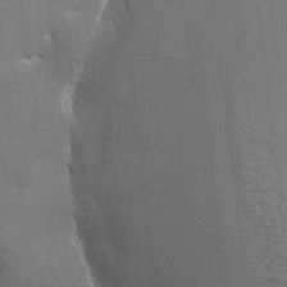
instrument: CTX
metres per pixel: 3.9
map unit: HNhu
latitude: 7.9339
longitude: -4.8758
